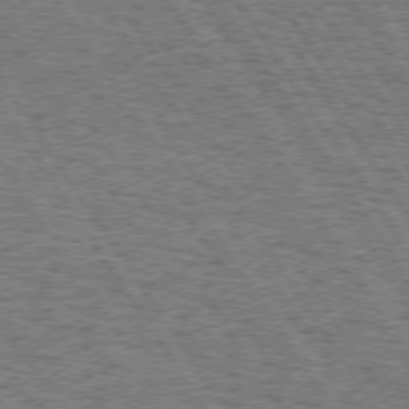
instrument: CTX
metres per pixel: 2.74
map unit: Hpe
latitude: 74.2712
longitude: -133.7072
